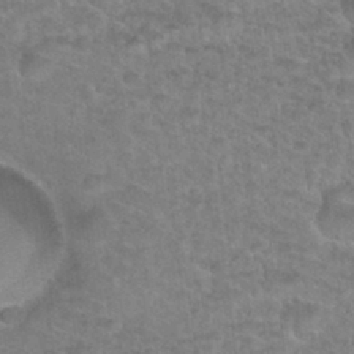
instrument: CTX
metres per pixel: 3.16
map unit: Nhu
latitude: 32.0822
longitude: -51.6693
